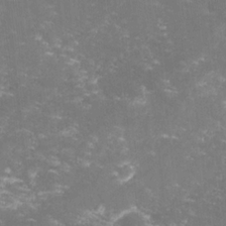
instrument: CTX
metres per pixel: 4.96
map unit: lHvf
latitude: -14.5196
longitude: -100.8569
